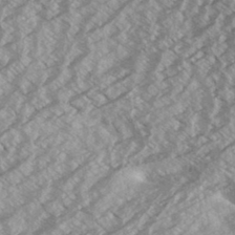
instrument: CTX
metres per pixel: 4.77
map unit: Aa
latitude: 33.3482
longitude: -140.1766
